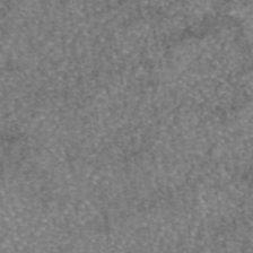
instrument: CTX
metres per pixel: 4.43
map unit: eAb
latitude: 46.4412
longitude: 103.4077
